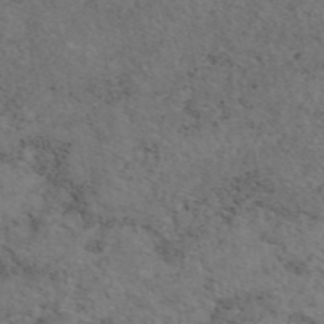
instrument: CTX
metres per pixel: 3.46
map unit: eAb
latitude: 46.7813
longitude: 118.4062
